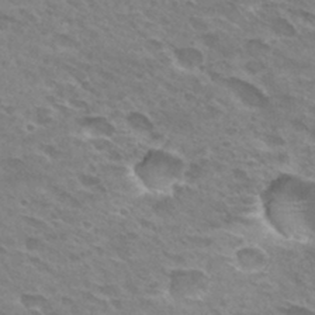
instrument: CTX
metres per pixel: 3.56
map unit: Hto
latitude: 29.7260
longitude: -42.4412
